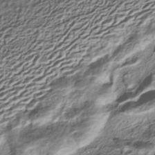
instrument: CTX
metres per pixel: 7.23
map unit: HNhu
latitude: -40.2361
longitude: 107.5399
